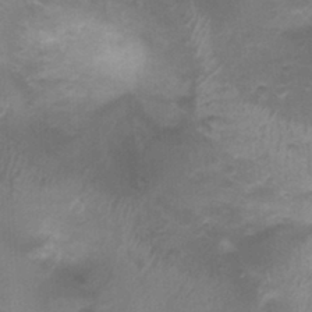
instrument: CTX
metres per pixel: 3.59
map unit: Nhu
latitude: -0.0094
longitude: -16.9892
